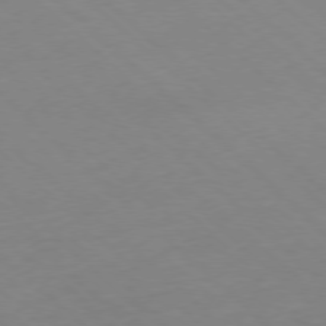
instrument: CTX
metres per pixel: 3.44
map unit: Hpe
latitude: -78.2550
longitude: 13.3132
